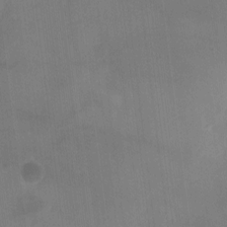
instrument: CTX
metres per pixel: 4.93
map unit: Ht
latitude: -6.2550
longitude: -25.7260
